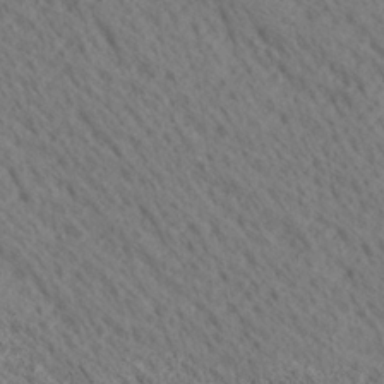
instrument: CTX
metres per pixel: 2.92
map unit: Ave
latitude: 20.5546
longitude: -139.6316
